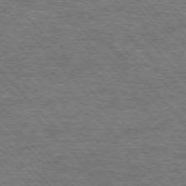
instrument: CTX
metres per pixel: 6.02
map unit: Ap
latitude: -76.8597
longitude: -95.3293
